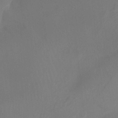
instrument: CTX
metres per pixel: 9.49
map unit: Aa
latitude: -7.8422
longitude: -78.5357
